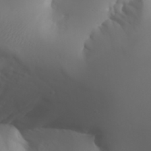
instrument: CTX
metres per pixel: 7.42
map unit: Aa
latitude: 32.3278
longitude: -141.7638
